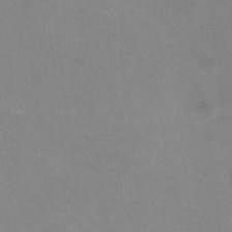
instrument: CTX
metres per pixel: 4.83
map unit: HNhu
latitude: -1.1432
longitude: -1.9339
